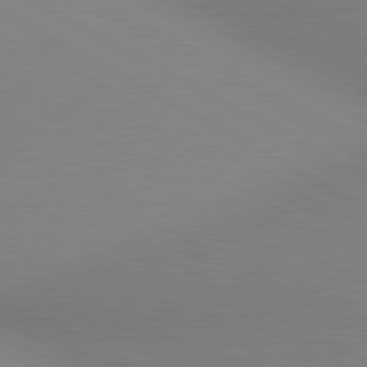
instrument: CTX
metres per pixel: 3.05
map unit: lApd
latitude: 80.4601
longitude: 127.5777
